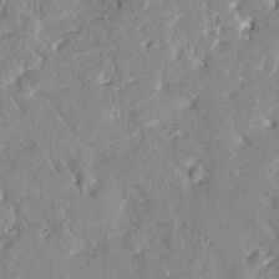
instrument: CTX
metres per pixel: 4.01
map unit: Htu
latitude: -1.7856
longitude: 174.8596
